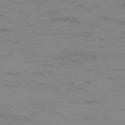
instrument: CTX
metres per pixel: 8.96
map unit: Hpe
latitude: -75.2376
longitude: -19.9528
